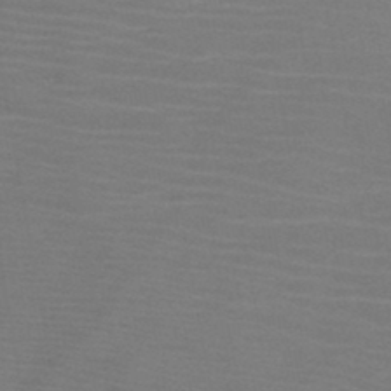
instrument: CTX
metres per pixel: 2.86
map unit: HNb
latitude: -46.2172
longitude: -46.8191
